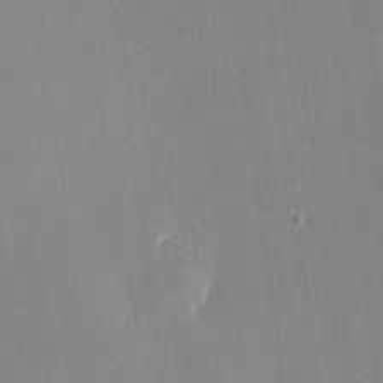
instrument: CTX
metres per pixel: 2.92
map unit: lHvf
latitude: -11.2376
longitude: -100.4790
